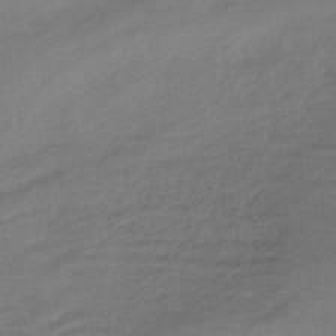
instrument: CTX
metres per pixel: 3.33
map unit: eHb
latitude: -41.6722
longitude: 84.6518
